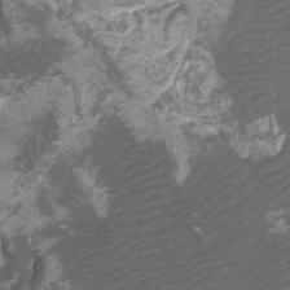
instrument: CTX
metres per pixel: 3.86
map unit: Htu
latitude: -10.9164
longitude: -74.1578
